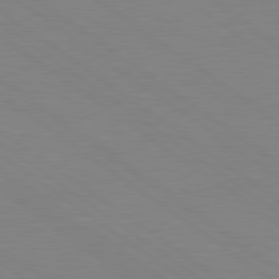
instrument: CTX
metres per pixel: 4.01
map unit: Hpe
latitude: 79.1781
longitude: -124.9702
